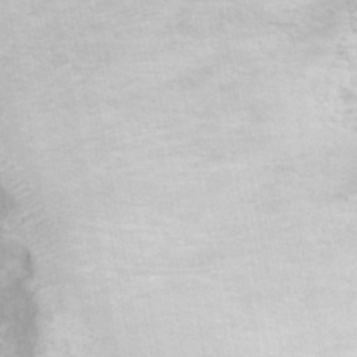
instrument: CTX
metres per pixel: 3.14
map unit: eHh
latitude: 35.4615
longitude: -61.5938
